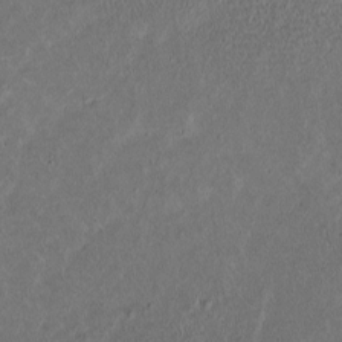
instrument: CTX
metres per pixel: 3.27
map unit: Htu
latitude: -3.4643
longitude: 166.7652
